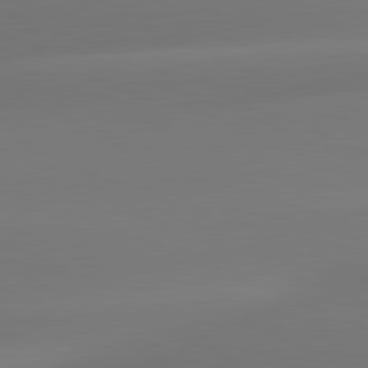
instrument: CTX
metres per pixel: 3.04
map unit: lApd
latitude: 81.4993
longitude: -162.0633
